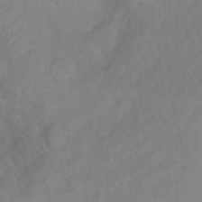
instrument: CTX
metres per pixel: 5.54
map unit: Ht
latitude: 6.3467
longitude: -30.1389
